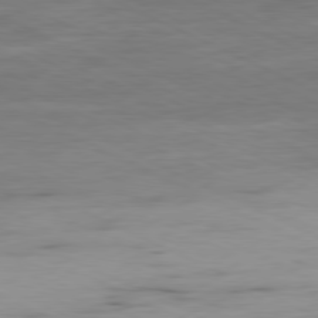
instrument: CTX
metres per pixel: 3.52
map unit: Ap
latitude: -80.7086
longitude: -81.9528
